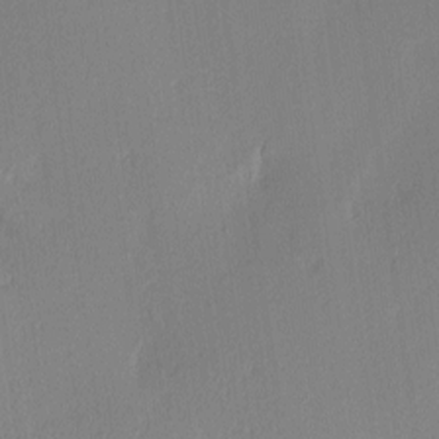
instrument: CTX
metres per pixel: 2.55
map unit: Ave
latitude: 3.0647
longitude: -114.5545
